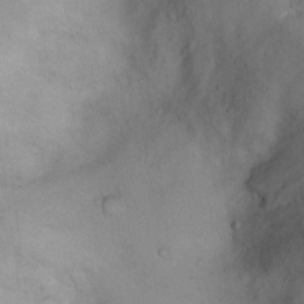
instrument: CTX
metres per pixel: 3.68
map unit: Ht
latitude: 12.5168
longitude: -40.2711
